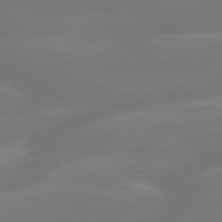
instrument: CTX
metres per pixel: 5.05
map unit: lApd
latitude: 79.7828
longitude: -142.7057
